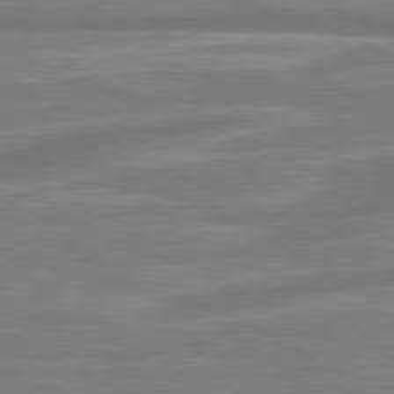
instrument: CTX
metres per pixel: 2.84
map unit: lApd
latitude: 81.5749
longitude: -174.3089
